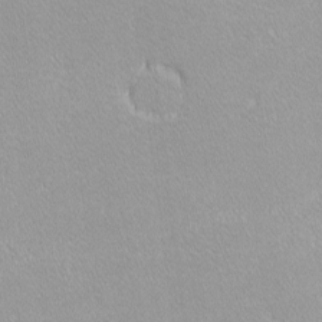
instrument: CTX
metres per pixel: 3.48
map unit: lHvf
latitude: -12.0661
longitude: -104.8947
